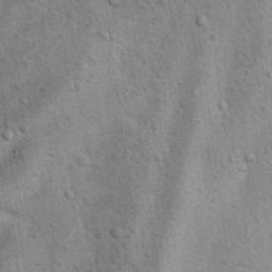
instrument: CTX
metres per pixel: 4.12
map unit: Hto
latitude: 11.3482
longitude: -36.0255
